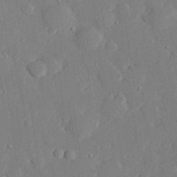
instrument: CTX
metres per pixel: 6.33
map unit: eHh
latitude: 29.0458
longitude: -80.8758
